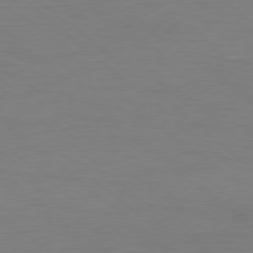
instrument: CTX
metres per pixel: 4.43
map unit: Ap
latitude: -78.3306
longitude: -89.8584
